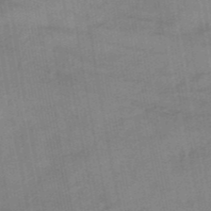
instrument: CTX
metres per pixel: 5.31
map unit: eHb
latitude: -39.2943
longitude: 82.9542
